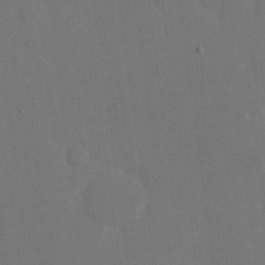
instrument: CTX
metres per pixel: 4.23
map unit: eHh
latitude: 18.6112
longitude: -67.6693
